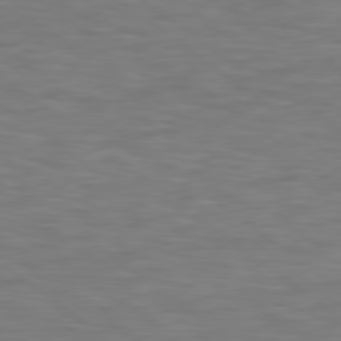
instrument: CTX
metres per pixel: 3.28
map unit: Hpe
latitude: 78.3468
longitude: 175.4832
